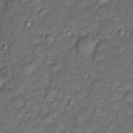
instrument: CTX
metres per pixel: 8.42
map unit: Htu
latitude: -6.4629
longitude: 159.9178
